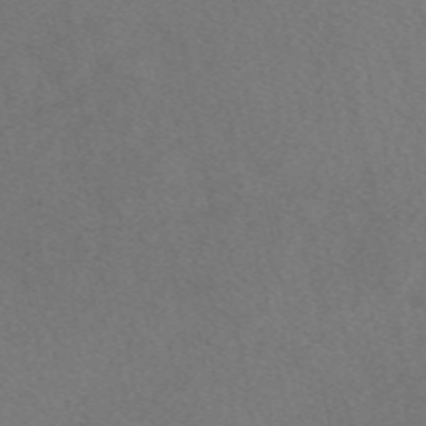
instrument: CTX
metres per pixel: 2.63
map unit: eAb
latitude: 48.8002
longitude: 108.5574
